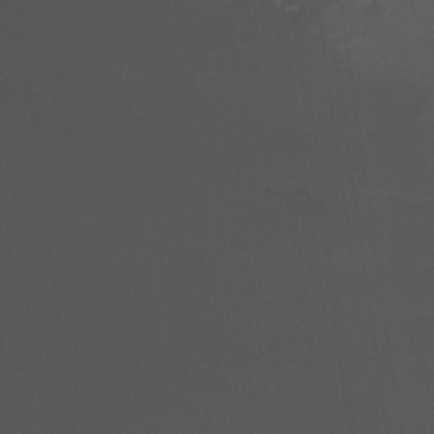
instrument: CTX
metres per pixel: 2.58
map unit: Nhu
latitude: -13.5588
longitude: -52.0633
